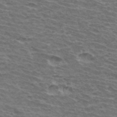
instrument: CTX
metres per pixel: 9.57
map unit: Hto
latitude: 34.2522
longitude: -42.6491
